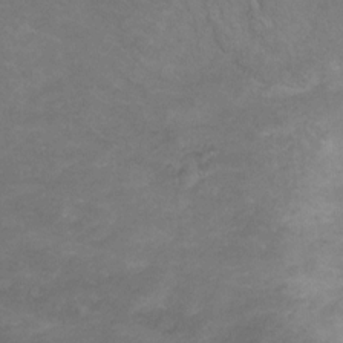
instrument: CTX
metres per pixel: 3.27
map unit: Hto
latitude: 6.4034
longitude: -35.4048
